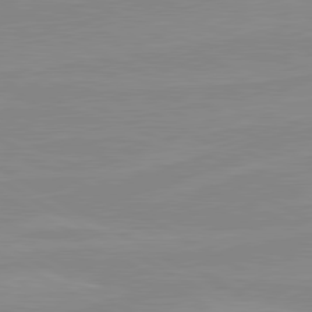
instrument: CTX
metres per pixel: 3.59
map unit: lApd
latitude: 80.4223
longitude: -176.4412
